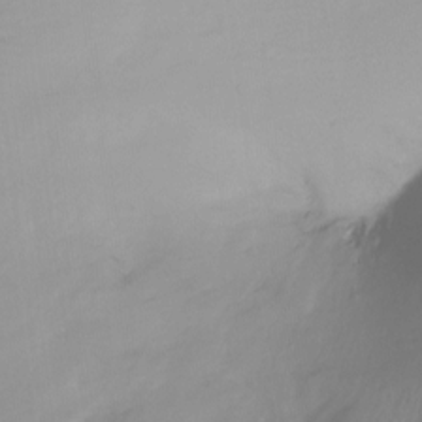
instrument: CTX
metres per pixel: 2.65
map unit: Nhu
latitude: -12.8408
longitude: -61.1781
